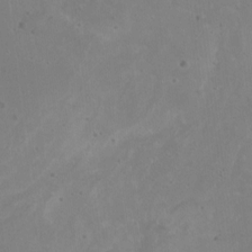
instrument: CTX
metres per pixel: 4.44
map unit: Nhu
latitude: -15.8423
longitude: -57.8394
